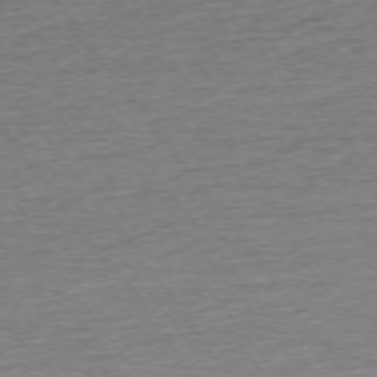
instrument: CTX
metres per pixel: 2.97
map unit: Ap
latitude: -74.3496
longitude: -79.1026
